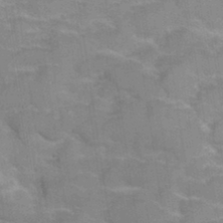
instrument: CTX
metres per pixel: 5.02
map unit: Hve
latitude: 31.8395
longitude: 151.8800
